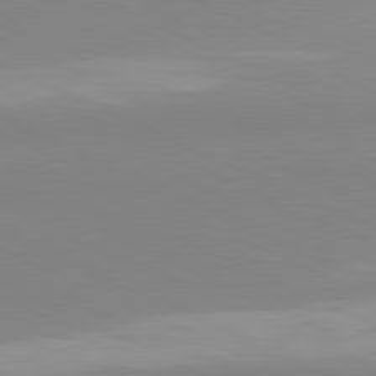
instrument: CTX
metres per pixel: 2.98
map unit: lApd
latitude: 81.6127
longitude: 178.7463
